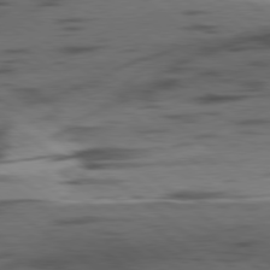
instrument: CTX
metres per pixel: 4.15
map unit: lApd
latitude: 78.9514
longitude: -50.6490
